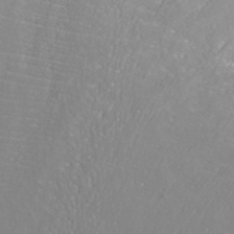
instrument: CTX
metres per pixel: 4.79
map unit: ANa
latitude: 41.5182
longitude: 28.0850
